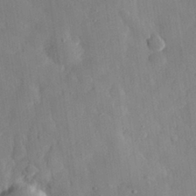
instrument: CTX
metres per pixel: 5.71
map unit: eHh
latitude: 29.5371
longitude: -78.1956
